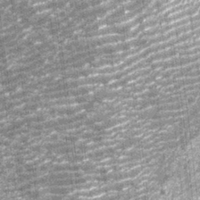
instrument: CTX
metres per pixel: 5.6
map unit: Nhu
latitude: -13.3699
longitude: -22.1956
